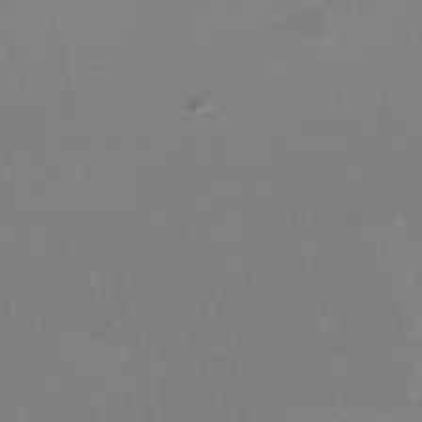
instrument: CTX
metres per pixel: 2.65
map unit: Nve
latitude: -57.3509
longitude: 63.1809
